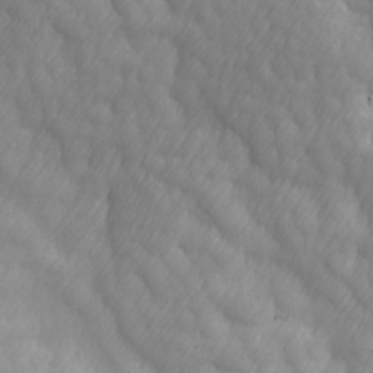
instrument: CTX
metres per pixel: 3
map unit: Ave
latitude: 13.3671
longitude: -105.3293
